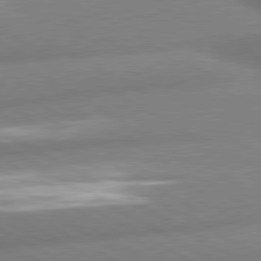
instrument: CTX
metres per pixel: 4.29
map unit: lApd
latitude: 80.4034
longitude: -163.6316
